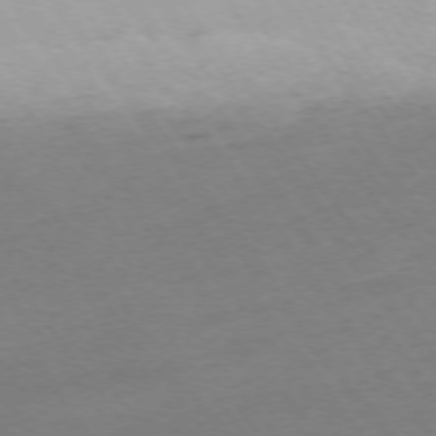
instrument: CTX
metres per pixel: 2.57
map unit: Ap
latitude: -74.6708
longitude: -80.4412
